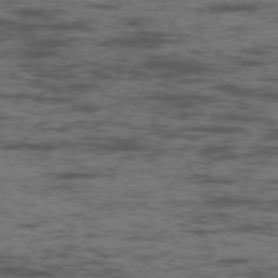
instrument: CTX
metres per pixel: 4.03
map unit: Ap
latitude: -76.5574
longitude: -82.9135
